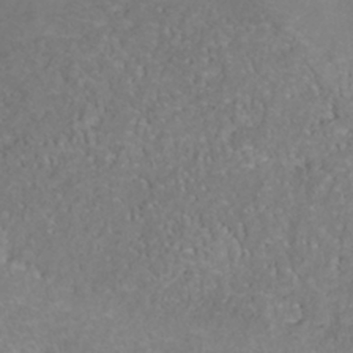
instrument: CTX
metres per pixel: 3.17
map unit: Nhu
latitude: -40.9919
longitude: -85.2726
